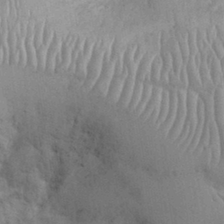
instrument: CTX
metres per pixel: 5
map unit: eHh
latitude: 32.1389
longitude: -66.9891
